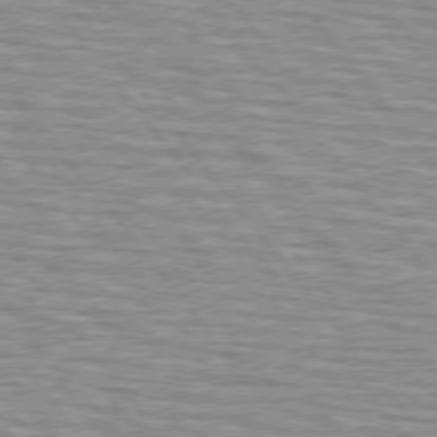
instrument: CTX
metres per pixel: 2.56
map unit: lApd
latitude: 75.3671
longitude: -76.1200
